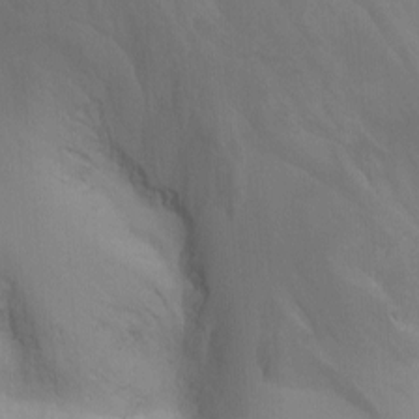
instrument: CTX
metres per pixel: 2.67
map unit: Nhu
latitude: -9.1620
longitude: -78.0255
